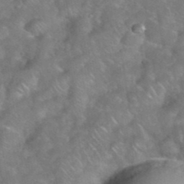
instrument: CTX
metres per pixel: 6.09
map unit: eHh
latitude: 39.4426
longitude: -58.8380
